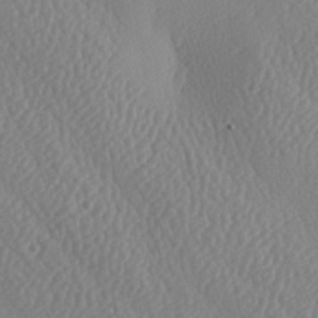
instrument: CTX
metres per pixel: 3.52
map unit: lAa
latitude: -8.7085
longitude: -128.6679
